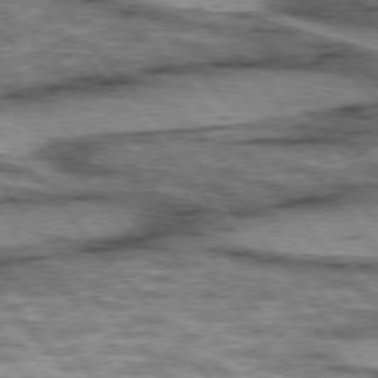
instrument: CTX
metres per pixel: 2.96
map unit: lApd
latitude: 75.5182
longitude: -49.1781
